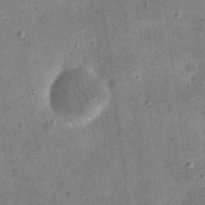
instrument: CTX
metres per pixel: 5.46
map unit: eHh
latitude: 21.7072
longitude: -66.3089
